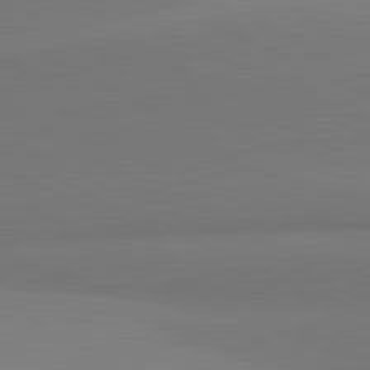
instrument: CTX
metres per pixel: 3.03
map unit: lApd
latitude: 81.7261
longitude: 150.7652
